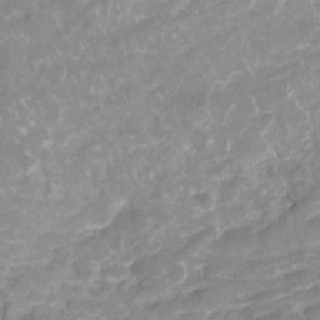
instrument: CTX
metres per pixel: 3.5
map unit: Nhu
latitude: -22.4062
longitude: -56.0255
